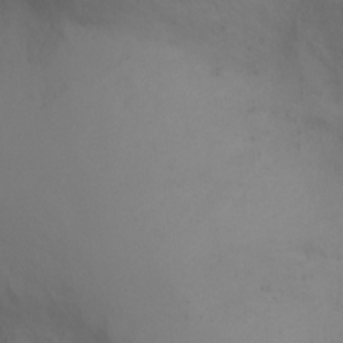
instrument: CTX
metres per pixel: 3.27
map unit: Ht
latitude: 0.5734
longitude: -20.8191
